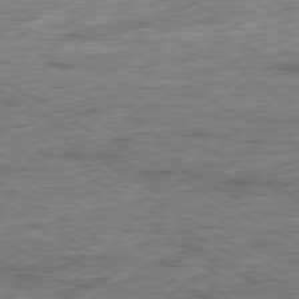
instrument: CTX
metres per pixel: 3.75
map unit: Ap
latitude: -79.5966
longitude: -84.1578
